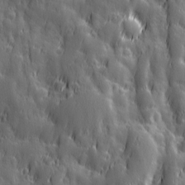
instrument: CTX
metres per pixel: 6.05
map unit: Ave
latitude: 12.9136
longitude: -104.7436
